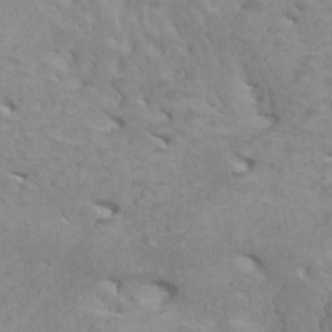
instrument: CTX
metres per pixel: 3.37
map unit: HNhu
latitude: -0.0661
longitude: 4.8030
